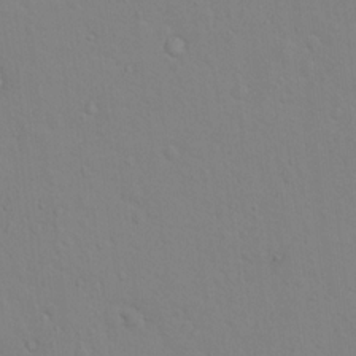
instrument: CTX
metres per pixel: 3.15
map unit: Nhu
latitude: 13.6127
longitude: -27.9150
